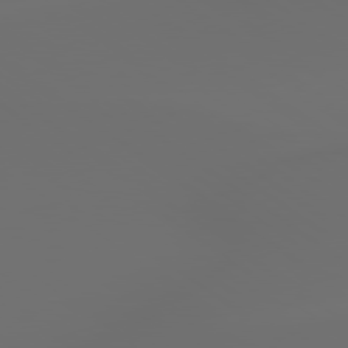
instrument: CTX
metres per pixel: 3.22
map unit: lApd
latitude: 79.3293
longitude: -175.4615
